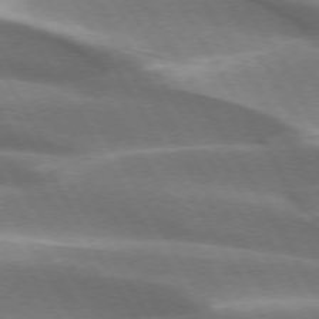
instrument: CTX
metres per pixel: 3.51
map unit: lApd
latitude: 73.5749
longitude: -51.1592
